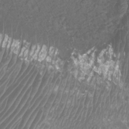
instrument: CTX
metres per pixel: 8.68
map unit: Htu
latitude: 3.2159
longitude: -21.1403
